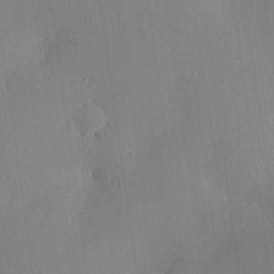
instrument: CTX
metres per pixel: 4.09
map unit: Hve
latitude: 24.9135
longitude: -91.8016
